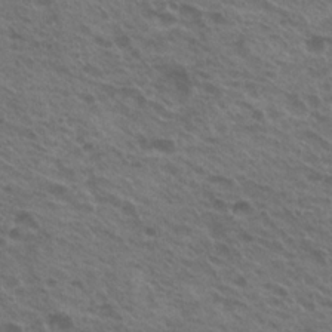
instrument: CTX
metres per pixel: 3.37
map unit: Nhu
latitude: 20.7624
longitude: -31.1781
